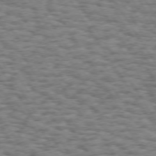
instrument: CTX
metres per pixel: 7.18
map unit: Hpe
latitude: 73.3860
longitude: -130.6302
